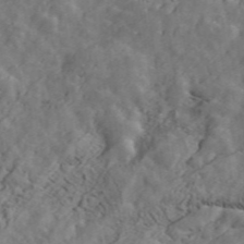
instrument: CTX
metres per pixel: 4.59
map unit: ANa
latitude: 47.6316
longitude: -83.5182
